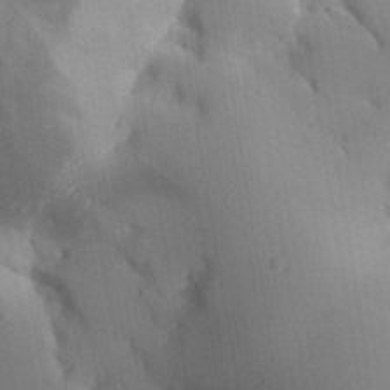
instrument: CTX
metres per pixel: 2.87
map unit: Aa
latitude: 32.3467
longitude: -144.4979
